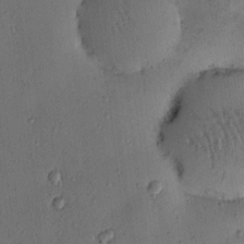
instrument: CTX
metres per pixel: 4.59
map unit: eHh
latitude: -0.2551
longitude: 18.8030
